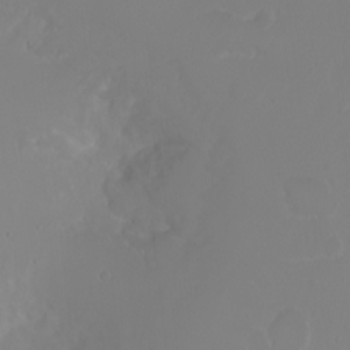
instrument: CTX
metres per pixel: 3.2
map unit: eHh
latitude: 1.2915
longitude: -54.7435
